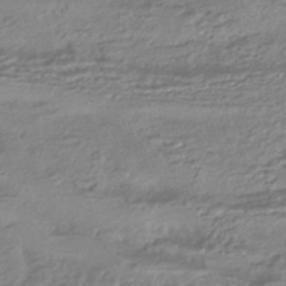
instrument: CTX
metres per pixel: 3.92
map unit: HNhu
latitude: -44.6707
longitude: 96.6897
